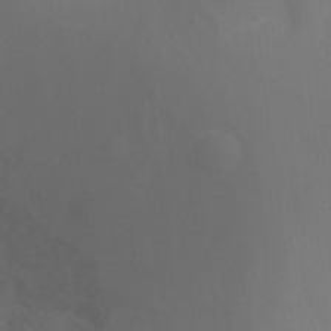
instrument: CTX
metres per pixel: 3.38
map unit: Ht
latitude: -10.8975
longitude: -34.6490
